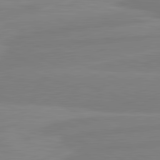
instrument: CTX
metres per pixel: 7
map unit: lApd
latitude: 81.7827
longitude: -173.5371
